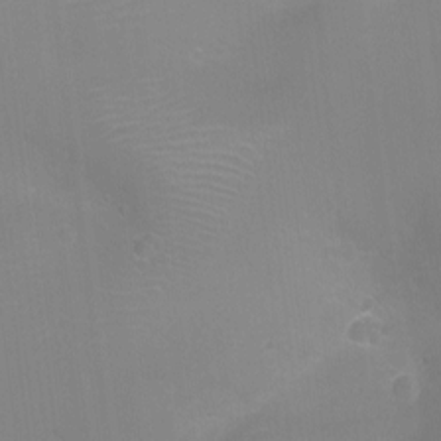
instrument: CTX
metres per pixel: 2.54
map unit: Ht
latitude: -8.1039
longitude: -24.3656
